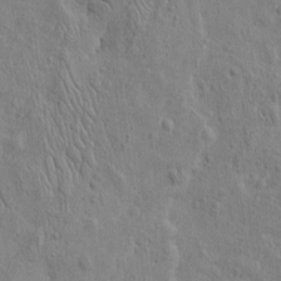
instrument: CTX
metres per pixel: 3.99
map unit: Htu
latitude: -3.8233
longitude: 156.7085
